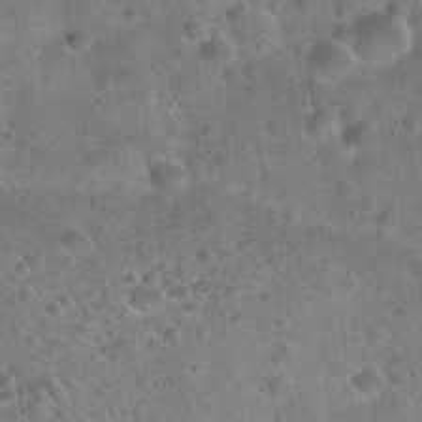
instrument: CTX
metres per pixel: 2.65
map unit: Hto
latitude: 21.9528
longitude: -53.0648
